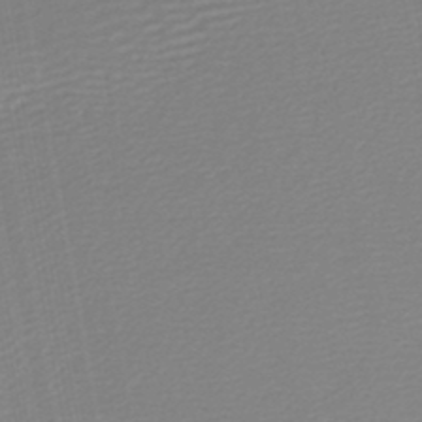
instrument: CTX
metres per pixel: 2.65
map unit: lHb
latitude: -46.4629
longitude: 74.0283
